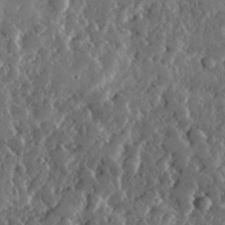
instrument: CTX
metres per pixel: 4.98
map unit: lHvf
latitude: 32.3089
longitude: -90.1011
